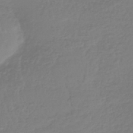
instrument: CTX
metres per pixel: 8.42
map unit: lHb
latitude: -41.6155
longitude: 68.4251
